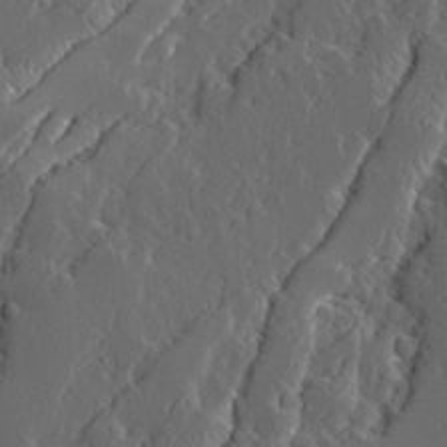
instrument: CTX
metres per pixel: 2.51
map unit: Ave
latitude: 14.1389
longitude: -136.5735
